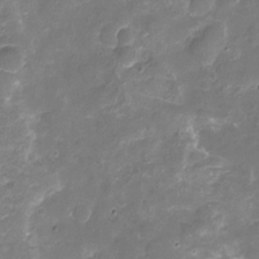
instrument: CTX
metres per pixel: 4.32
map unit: Nhu
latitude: -18.2362
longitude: -56.7246
